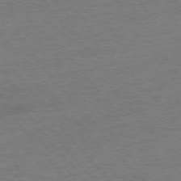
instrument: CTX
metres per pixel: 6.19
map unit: Hpe
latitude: -76.3684
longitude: -12.4034
